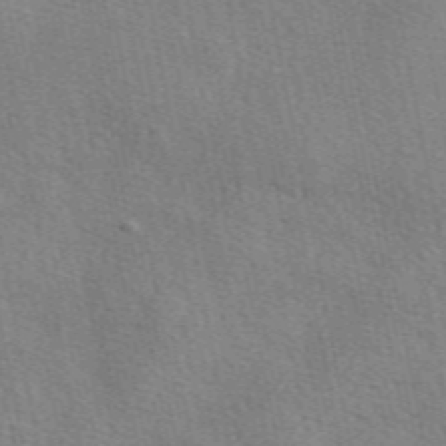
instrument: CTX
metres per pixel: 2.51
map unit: eAb
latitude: 50.3845
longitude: 108.5952
